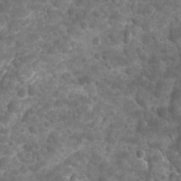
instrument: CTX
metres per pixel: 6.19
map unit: Ave
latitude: 16.5357
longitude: -133.1970
